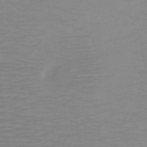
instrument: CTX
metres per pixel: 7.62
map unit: HNb
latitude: -48.6141
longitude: -45.2159
